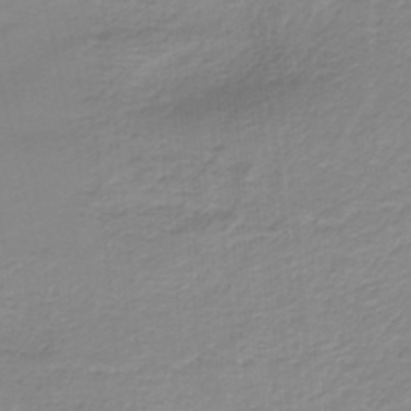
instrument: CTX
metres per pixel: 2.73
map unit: HNb
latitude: -36.5573
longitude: 55.4455
